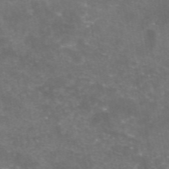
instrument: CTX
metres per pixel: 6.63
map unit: eAb
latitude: 46.7436
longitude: 124.5763
